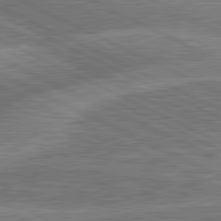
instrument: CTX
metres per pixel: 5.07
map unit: lApd
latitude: 81.3859
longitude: -167.1025
